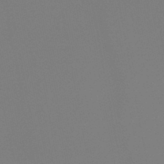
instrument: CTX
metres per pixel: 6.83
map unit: HNb
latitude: -46.0850
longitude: 55.7856
